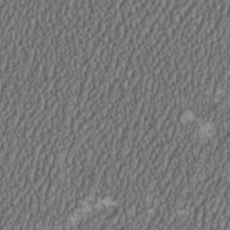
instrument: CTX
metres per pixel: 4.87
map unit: HNhu
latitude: 0.9891
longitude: 0.5763
